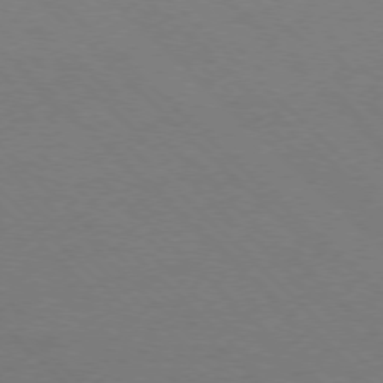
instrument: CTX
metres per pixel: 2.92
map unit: Ap
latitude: -77.7478
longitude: -85.5938
